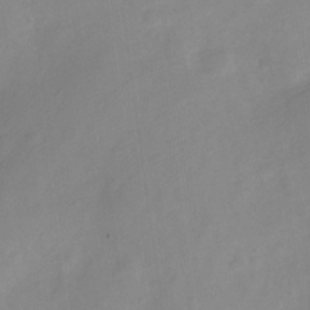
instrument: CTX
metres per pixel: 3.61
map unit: Nve
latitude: -21.8611
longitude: 107.9367
